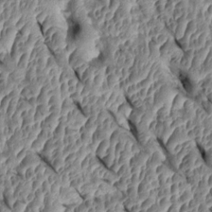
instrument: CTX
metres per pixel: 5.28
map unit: Htu
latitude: 1.4615
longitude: 148.0850
